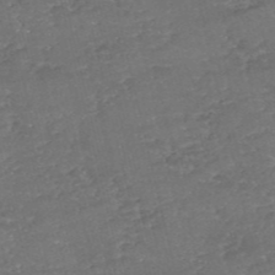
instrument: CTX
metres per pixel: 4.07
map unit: eHh
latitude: -54.2929
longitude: -90.2523
